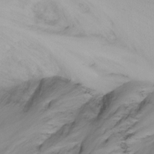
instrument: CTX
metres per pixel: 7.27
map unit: Ht
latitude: -15.6911
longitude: -44.5546
